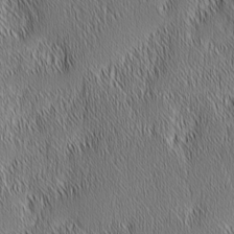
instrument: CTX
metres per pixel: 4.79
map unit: Nhu
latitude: -6.5573
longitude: -151.8583
